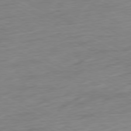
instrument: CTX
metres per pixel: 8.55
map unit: Ap
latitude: -76.8408
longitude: -75.3293
